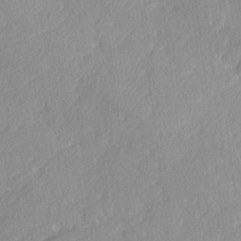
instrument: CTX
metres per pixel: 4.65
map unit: lAvf
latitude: -4.9352
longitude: -109.0458
